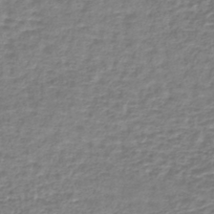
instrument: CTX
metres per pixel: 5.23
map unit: lHb
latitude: -42.4817
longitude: 70.9353
